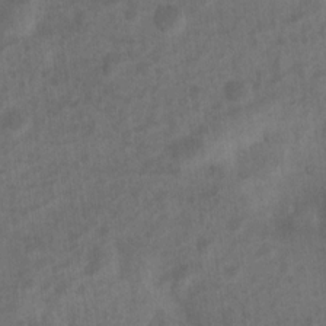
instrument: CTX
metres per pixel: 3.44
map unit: Nhu
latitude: 8.6302
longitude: -22.4790
